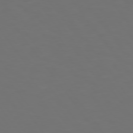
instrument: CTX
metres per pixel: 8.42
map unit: Hpe
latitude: 74.9703
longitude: -124.7057
